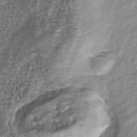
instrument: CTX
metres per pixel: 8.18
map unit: Nhu
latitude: -38.8975
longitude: -81.0836
